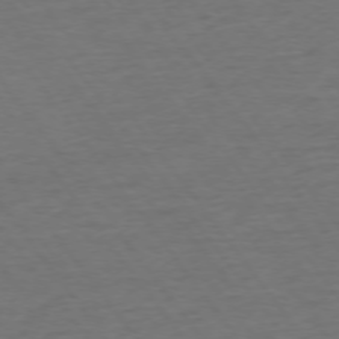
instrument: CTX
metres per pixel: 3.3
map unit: Ap
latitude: -75.4077
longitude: -89.6505
